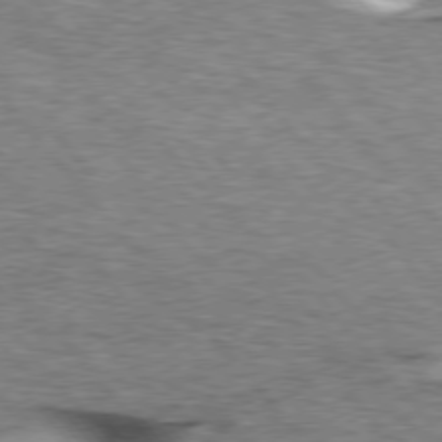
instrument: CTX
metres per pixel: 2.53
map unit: lApd
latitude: 76.2144
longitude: -60.9324
